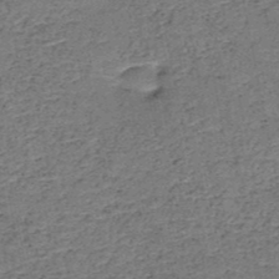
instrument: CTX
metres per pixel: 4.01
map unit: HNb
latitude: -50.4440
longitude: -49.4615
